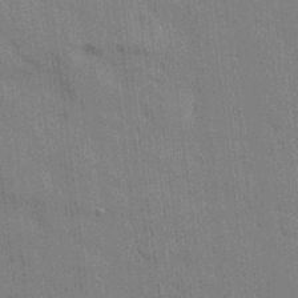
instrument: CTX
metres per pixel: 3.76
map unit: HNhu
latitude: 15.1215
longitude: 12.8408
